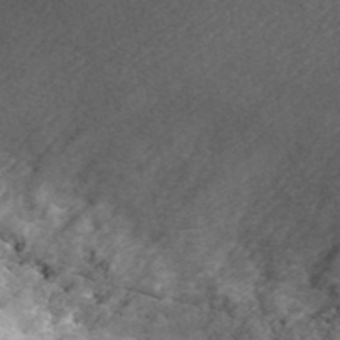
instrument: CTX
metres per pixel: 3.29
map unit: ANa
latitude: 45.0269
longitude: 29.7856
